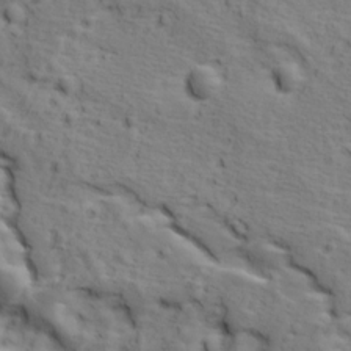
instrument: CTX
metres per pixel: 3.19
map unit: Ave
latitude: 11.6694
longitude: -104.8947
